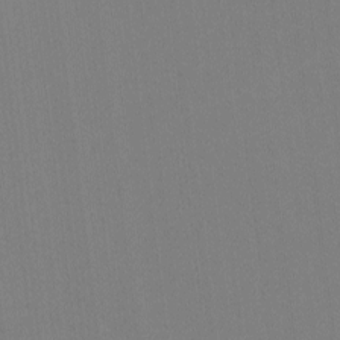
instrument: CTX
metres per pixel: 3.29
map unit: lHvf
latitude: -11.8800
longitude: -103.4426
